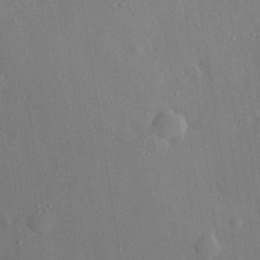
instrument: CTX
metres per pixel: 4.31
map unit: eHh
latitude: 28.4601
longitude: -79.4994
